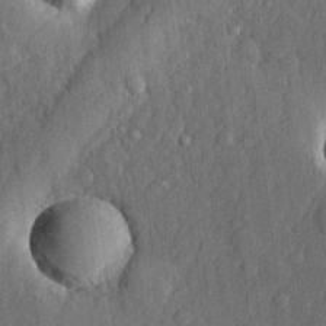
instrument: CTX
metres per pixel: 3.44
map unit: lHvf
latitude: 23.0080
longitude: 142.7463
